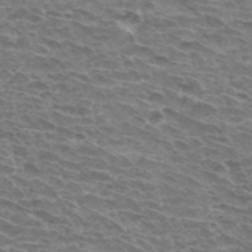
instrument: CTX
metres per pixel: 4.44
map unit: Hto
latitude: 33.8394
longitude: -43.5371
